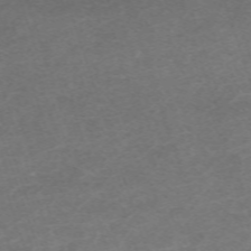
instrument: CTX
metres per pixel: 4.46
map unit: eHh
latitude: -64.2173
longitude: 50.1417
